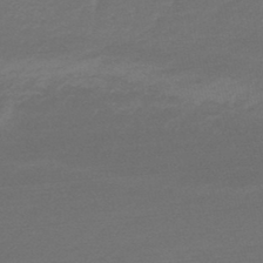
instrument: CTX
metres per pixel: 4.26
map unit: HNhu
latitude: -45.8611
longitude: 91.9178
